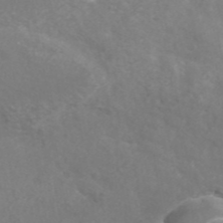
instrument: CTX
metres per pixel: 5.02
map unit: ANa
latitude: 42.6302
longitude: 24.4440
